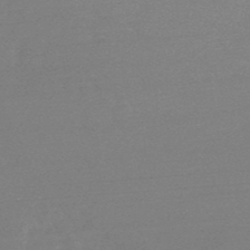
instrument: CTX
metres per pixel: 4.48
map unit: HNb
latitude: -49.1998
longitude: -48.8758
